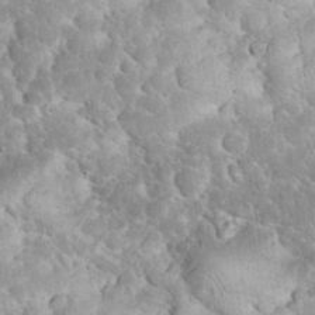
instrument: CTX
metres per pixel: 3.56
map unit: eHh
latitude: 34.1955
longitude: -64.6868
